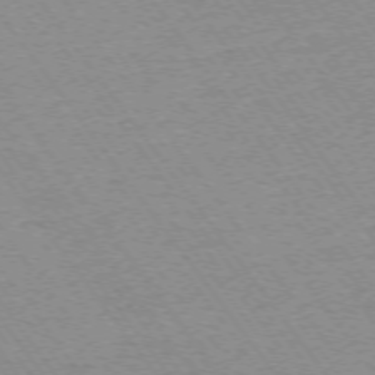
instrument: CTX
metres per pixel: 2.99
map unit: Ap
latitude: -74.4818
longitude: -82.5734
